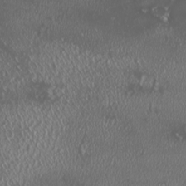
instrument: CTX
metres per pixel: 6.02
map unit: HNhu
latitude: -2.3684
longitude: 11.4077
